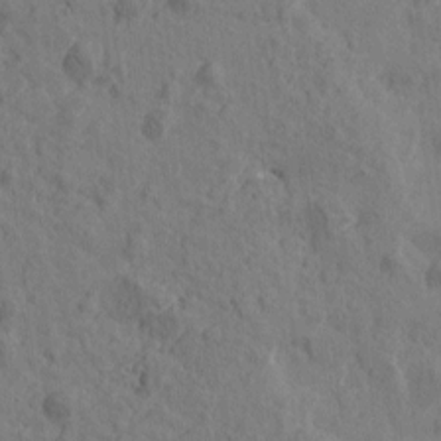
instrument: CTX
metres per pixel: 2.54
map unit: Htu
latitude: -1.1809
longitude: -175.7828
